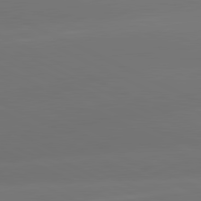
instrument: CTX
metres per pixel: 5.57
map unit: lApd
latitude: 81.4426
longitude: -164.4412
